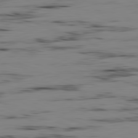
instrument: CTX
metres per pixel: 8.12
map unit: Ap
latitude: -82.1984
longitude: -74.8569
